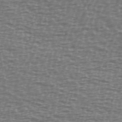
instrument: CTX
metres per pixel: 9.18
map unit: Ave
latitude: 38.6112
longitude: -113.5371
